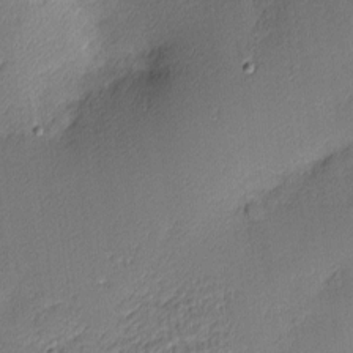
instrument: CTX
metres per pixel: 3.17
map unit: Nhu
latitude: 2.4223
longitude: -75.4426
